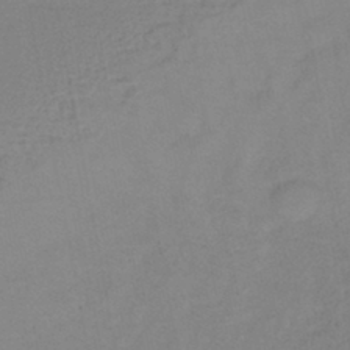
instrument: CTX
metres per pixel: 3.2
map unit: lHb
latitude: -41.8233
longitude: 76.2173
